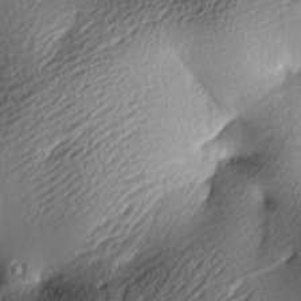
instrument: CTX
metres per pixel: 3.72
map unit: lAa
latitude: -9.5399
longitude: -126.4412
